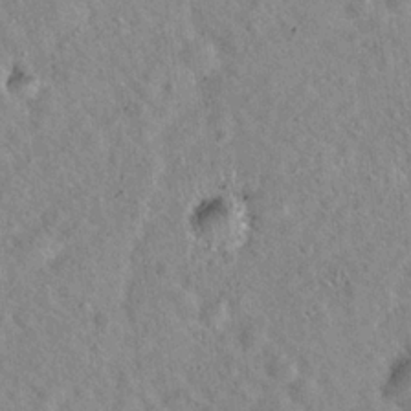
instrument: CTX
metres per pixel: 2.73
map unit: Hto
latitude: 20.0444
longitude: -53.8961
